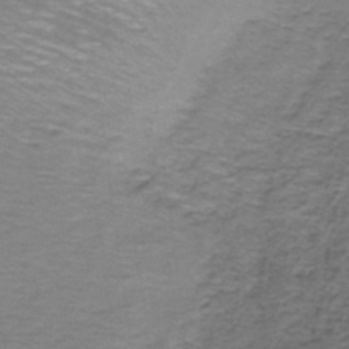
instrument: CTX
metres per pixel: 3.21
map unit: lHb
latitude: -42.8408
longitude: 57.9556
